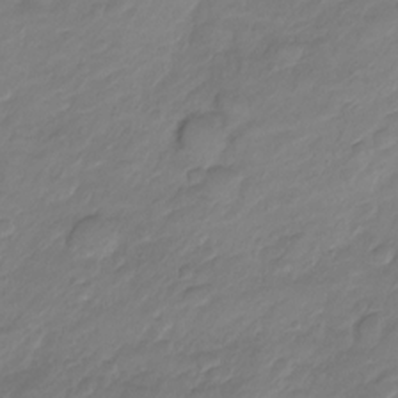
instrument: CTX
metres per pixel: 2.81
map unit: Nve
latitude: -17.3699
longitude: 106.5196
